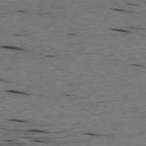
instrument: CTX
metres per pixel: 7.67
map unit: Ap
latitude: -79.1998
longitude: -91.3671
